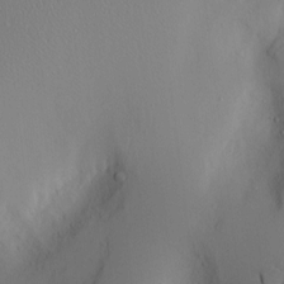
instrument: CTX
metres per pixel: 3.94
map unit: Nve
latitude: -8.2550
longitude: 175.8044
